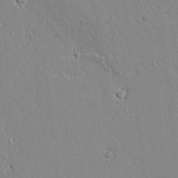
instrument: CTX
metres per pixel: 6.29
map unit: Aa
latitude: 10.5924
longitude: -129.4615
